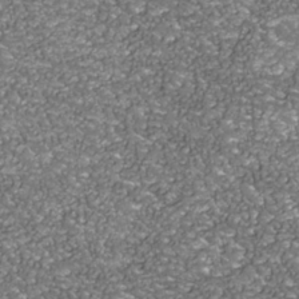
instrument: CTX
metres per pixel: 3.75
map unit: Nhu
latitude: -38.3495
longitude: -82.4223
